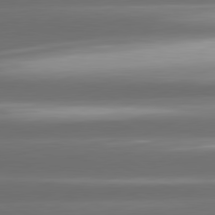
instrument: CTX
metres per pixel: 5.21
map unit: lApd
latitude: 81.1592
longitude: -142.4034
